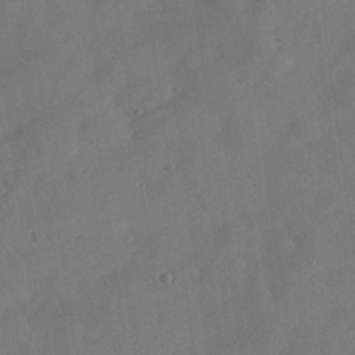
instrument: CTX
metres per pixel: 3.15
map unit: Nhu
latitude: 25.8205
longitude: -73.1215
